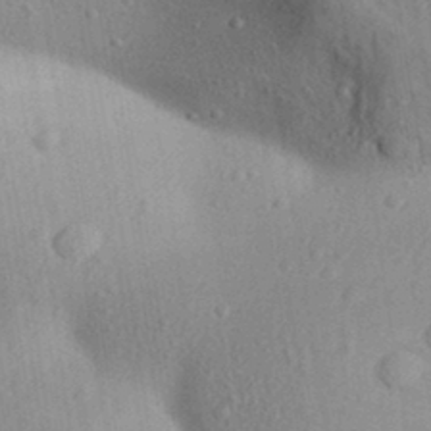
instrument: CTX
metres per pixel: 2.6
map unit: Aa
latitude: 31.7072
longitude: -145.3670
